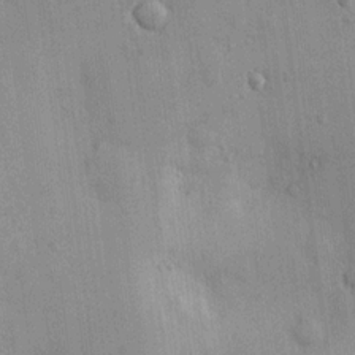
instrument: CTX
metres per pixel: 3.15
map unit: lHvf
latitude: 14.9703
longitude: 179.7288
